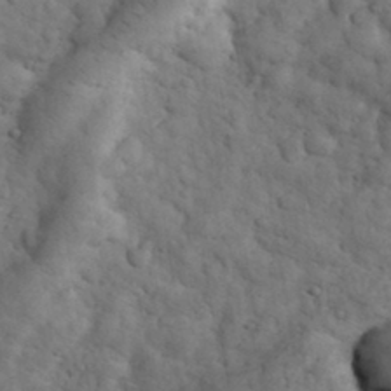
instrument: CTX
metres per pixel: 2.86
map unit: eHh
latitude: 33.4804
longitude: -67.6316
